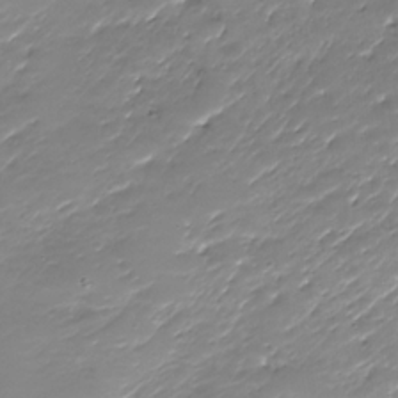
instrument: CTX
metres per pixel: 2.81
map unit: Nhu
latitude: -28.9731
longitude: -65.6505
